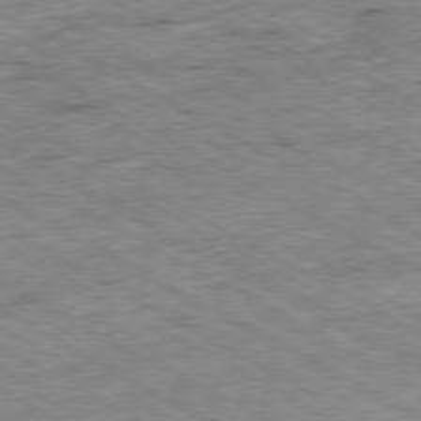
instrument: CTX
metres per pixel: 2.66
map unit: Ap
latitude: -80.3684
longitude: -85.4238
